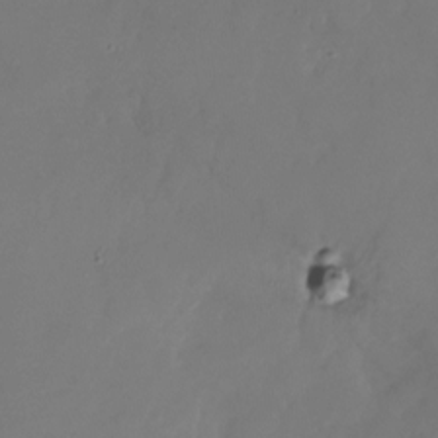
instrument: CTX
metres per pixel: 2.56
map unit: Nhu
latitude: -25.9745
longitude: -71.6505
